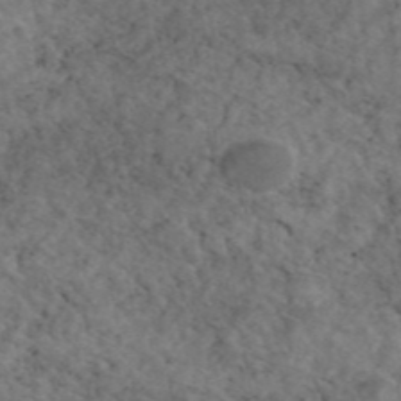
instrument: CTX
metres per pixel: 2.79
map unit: eAb
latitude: 45.0836
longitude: 114.6518
